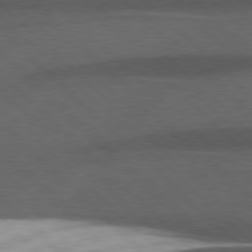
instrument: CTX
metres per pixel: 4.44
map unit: lApd
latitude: 77.4237
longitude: -60.4790
